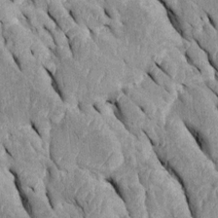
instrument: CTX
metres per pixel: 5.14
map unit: Htu
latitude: -0.1039
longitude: 149.2376
